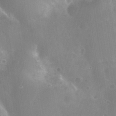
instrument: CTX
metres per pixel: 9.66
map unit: Nhu
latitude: 25.8583
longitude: -56.2333
